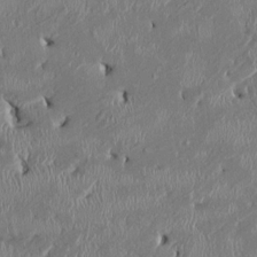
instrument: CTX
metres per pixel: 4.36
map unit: HNhu
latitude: 0.9702
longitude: -6.4223
